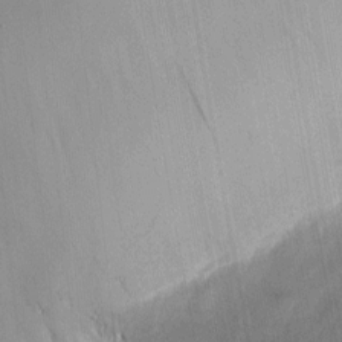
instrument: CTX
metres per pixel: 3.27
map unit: eHh
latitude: 4.2711
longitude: -69.8772
